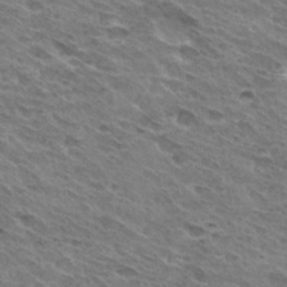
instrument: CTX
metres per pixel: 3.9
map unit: Hto
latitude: 31.8017
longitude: -44.5734
